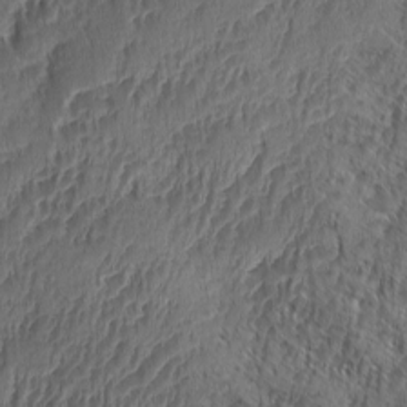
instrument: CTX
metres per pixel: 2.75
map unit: Ave
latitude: -10.3873
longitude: -119.7827
